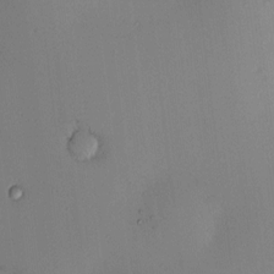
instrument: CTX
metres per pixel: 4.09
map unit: eHh
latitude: 0.4601
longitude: 16.7464
